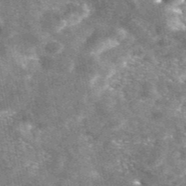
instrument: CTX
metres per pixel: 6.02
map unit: eAb
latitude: 47.1215
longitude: 121.8044
